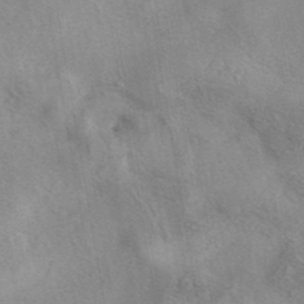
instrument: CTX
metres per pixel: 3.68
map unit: eAb
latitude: 40.7246
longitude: 104.2739
